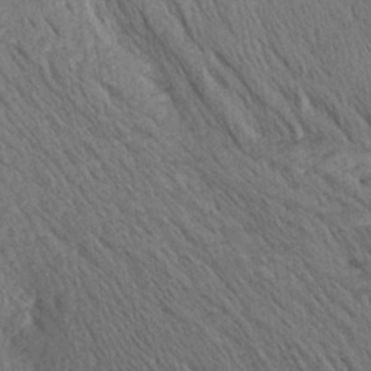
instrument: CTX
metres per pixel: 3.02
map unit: Aa
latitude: 26.9514
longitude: -145.1592
